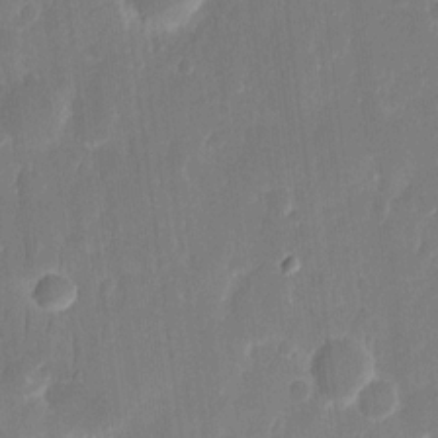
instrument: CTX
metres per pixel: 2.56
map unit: eHh
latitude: 12.5168
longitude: -72.8947
